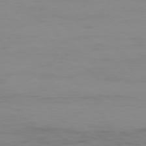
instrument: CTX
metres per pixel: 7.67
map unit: Hpe
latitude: -78.5384
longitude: 15.3510
